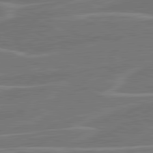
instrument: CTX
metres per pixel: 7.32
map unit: lApd
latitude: 81.2726
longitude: 121.7666
